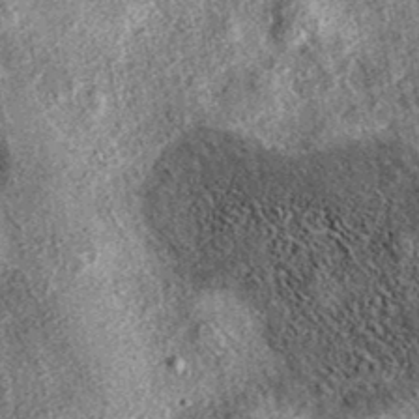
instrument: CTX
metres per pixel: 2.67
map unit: eAb
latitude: 37.3104
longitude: 107.9556
